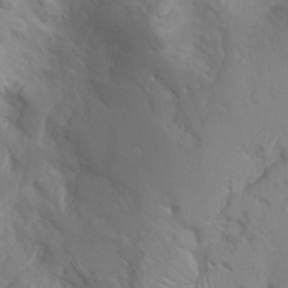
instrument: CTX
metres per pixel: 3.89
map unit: Ht
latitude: -0.4629
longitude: -16.0822
